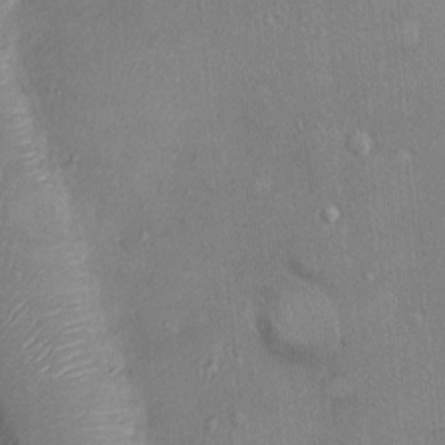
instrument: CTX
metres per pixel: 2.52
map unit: Ht
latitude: -3.6721
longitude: -14.8758
